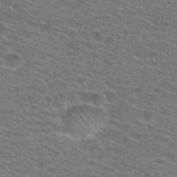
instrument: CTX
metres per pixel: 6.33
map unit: Hto
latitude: 29.0269
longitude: -47.4238
